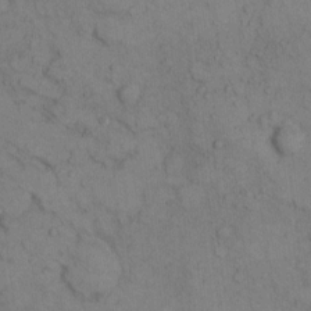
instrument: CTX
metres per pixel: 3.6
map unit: Hto
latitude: 7.4426
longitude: -60.2333
